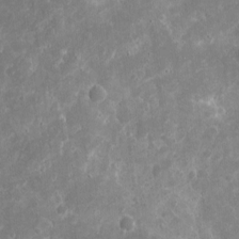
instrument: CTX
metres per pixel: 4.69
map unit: eHh
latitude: 9.0836
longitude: -71.8205
